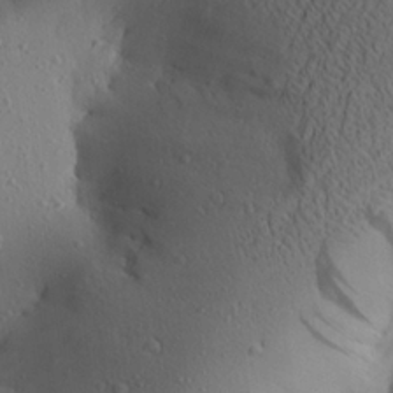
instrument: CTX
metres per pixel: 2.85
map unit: Aa
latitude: 24.4412
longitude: -144.9891
